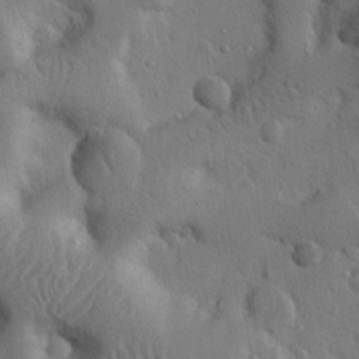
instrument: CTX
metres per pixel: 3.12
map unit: Nhu
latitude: 14.4223
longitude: -78.8947
